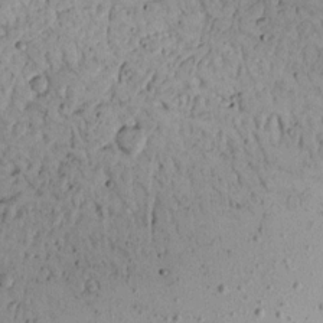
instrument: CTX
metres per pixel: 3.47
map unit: Aa
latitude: 13.6883
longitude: -140.1955
